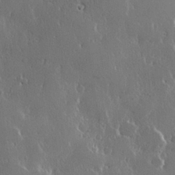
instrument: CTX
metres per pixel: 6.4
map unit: Hve
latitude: 22.8569
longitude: 146.4251
